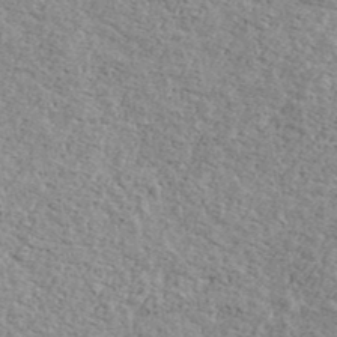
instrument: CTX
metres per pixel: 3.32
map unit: Ave
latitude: 41.2348
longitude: -108.7246
